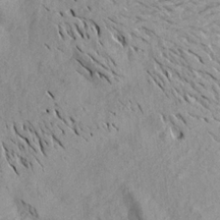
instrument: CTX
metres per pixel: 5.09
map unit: Aa
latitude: 19.3670
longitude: -145.8583
